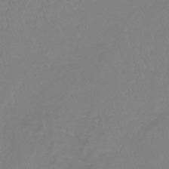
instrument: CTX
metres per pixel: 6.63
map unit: lHb
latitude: -41.6344
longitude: 64.7086
